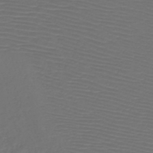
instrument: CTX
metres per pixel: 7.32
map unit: HNb
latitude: -47.8989
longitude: -41.8961
